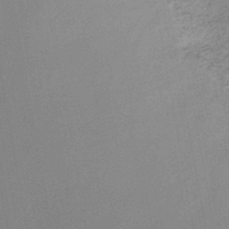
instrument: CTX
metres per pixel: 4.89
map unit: HNb
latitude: -48.4629
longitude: -39.8016
